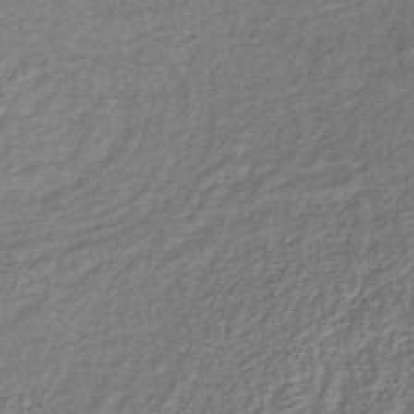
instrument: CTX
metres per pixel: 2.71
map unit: lHb
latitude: -42.1983
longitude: 75.9745
